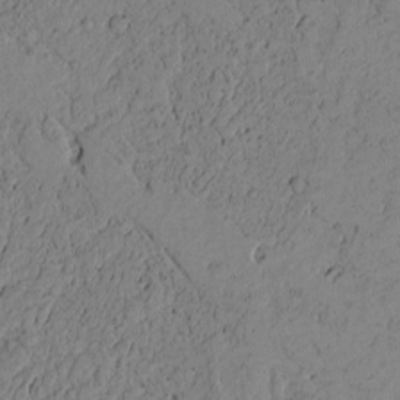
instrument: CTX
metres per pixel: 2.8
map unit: Htu
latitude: -3.7855
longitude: 170.2173
